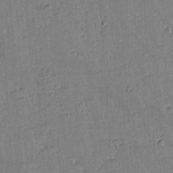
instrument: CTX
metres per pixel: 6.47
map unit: lAvf
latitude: 15.3860
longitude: -125.9717
